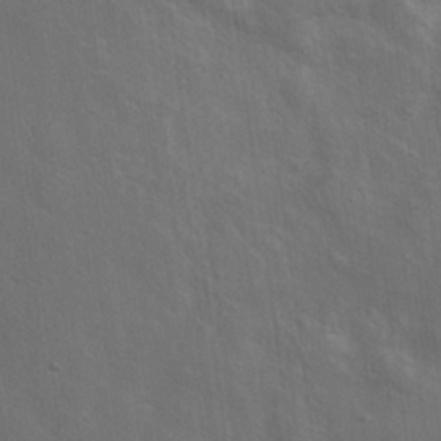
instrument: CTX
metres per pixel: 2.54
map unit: Hto
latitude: 19.8016
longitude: -54.2522
